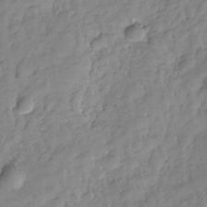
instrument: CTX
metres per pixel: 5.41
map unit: Hve
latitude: -29.1998
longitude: 92.7841
